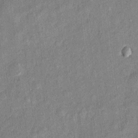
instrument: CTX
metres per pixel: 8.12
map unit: eHh
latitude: 5.0647
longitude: -74.5735
